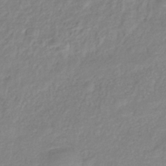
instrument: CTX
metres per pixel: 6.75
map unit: eHb
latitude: -40.0850
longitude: 81.4266
